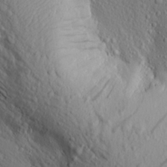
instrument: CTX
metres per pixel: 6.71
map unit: Aa
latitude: 17.7828
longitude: -147.8017
